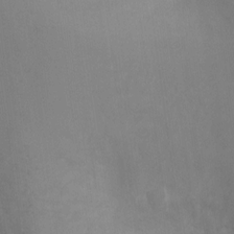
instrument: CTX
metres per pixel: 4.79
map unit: Ht
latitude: 2.5545
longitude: -25.8394
